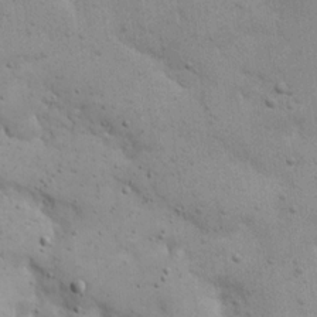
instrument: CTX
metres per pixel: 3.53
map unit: eHh
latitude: 20.6680
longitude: -62.7058
